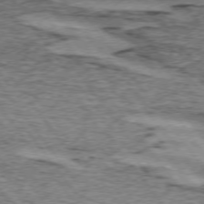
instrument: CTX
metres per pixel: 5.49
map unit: lApd
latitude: 74.3089
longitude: -76.3467
